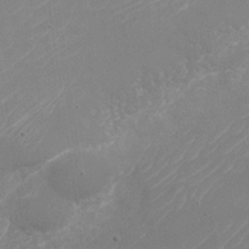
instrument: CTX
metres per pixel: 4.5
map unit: Nhu
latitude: -30.3684
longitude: -72.1578
